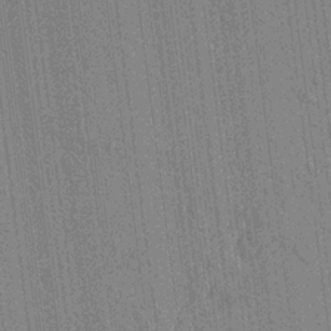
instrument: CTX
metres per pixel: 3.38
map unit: lAvf
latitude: 7.2348
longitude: 165.5777
